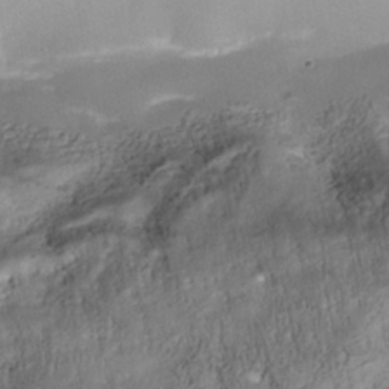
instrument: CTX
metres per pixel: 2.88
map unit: Nhe
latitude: -37.8044
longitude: -118.8380
